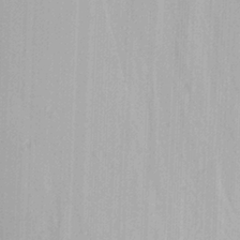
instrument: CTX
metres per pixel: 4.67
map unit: Ave
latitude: 23.0458
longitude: -136.4034
